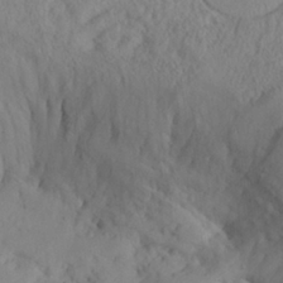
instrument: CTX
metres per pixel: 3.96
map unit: Aa
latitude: 28.7624
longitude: -133.8583
